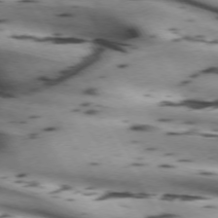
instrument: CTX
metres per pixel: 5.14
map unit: lApd
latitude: 72.1956
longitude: -52.6302
